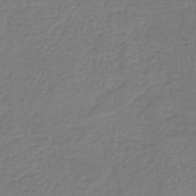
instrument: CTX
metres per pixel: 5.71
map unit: HNb
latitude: -33.6722
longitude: 55.7667
